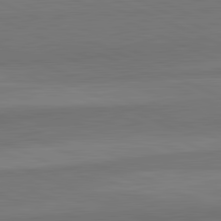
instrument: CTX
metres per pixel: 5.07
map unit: lApd
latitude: 82.5545
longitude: 157.9745
